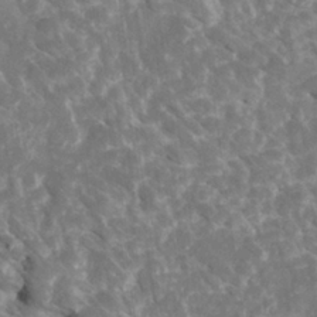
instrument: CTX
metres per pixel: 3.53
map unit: Htu
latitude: 2.4034
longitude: 142.0850
